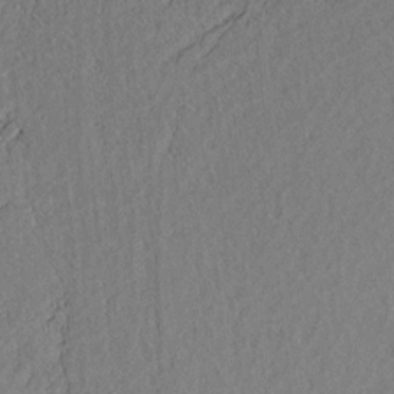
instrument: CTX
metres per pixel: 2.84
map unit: lAvf
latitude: 7.7450
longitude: 164.0472
